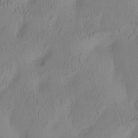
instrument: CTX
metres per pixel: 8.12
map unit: Aa
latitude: 7.9339
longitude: -127.7450
